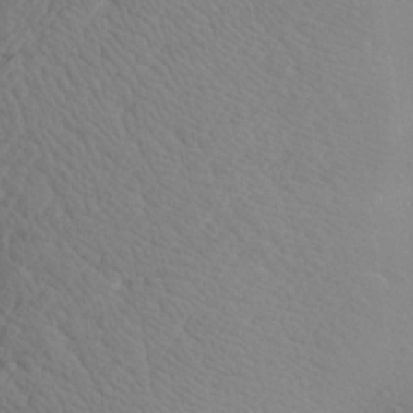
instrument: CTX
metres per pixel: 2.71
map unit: Aa
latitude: 24.2522
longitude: -147.3482
